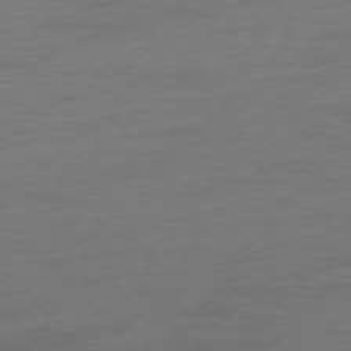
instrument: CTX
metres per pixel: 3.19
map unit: Hpe
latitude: -76.6330
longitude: -15.2726
